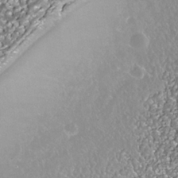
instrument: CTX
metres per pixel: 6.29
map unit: Nhe
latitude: -36.5195
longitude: -87.5560
